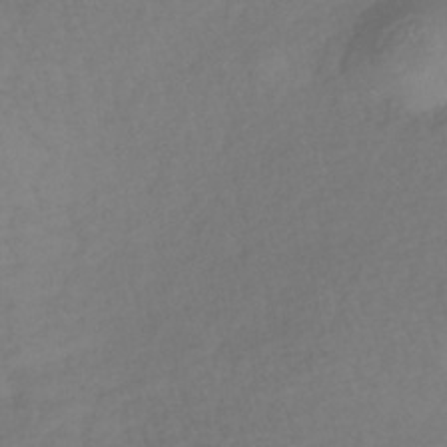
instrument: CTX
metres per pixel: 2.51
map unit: lHb
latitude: -37.7666
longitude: 70.0661
